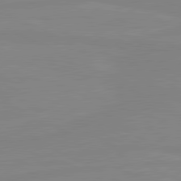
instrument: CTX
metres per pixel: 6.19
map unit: lApd
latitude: 80.9136
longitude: -177.1781
